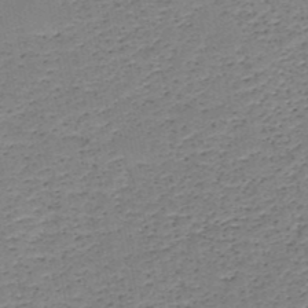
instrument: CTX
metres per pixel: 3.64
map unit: HNb
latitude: -49.2565
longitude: -40.1010
